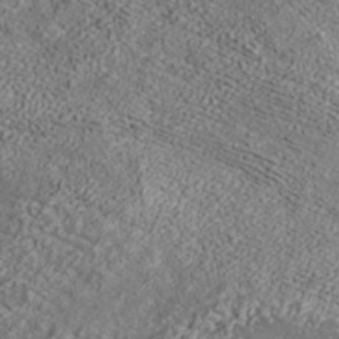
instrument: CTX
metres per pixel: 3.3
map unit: ANa
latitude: 37.0648
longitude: 18.6330
